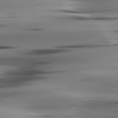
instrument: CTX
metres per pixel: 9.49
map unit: lApd
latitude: 80.4034
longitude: -122.7624
